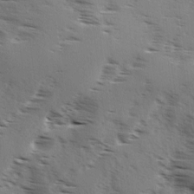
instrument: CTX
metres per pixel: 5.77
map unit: Ave
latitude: 1.4615
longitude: -110.8191
